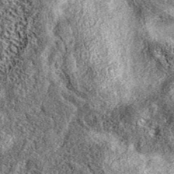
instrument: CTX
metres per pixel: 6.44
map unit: eAb
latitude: 38.1767
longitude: 106.4062
